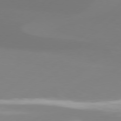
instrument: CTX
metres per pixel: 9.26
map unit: Hpe
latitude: 77.7071
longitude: -130.4412
